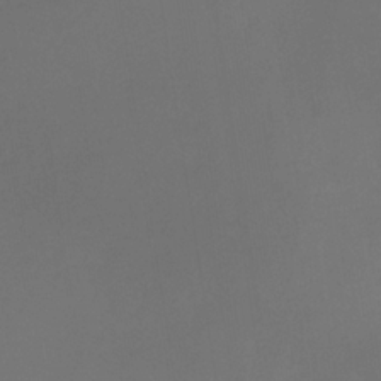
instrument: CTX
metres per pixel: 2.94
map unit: eHb
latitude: -32.0283
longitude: 71.8800
